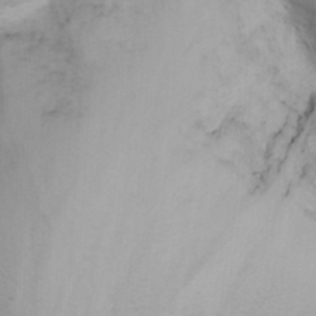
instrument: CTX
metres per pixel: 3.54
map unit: Nhu
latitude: -3.1809
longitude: -73.1404
